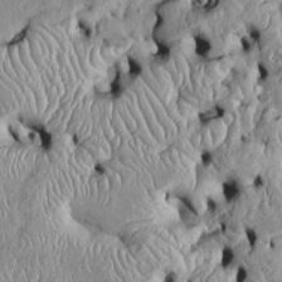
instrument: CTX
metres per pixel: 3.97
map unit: Htu
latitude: -5.7099
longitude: 157.3510
